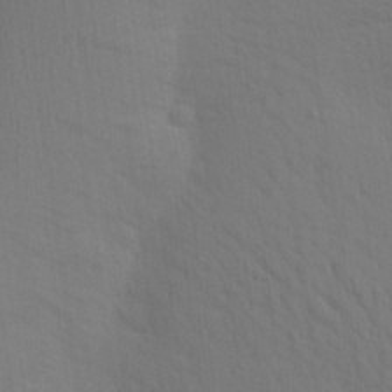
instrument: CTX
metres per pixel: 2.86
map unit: Aa
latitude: 26.2334
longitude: -145.7638
